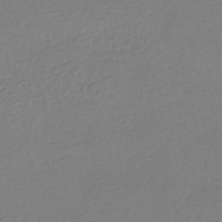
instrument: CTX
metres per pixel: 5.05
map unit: HNhu
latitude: -43.6154
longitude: 96.5952
